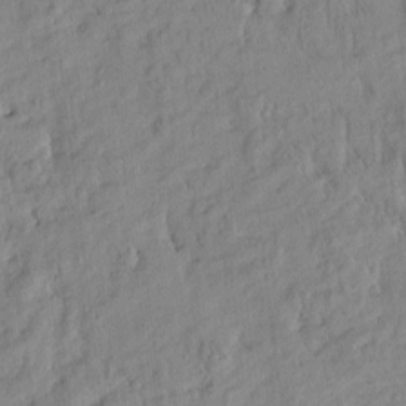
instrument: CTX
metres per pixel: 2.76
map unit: Htu
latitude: -4.8408
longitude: 173.7666
